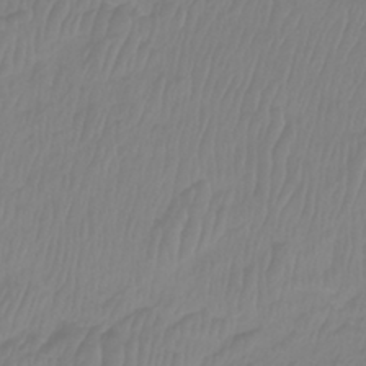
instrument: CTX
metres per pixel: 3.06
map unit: Htu
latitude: -9.0675
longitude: -75.2537
